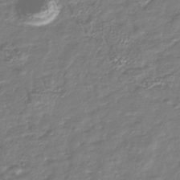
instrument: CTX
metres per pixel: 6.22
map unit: Nhu
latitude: -40.0850
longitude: -81.6694
